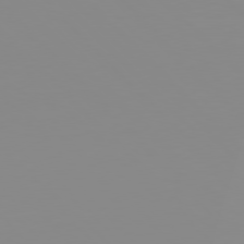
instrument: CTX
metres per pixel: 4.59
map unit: Hpe
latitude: 77.6882
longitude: -161.3859
